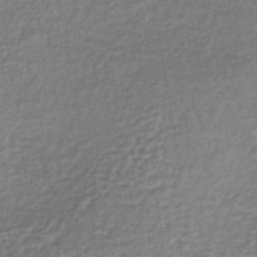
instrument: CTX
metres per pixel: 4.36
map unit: lHb
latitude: -36.1227
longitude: 61.3321
